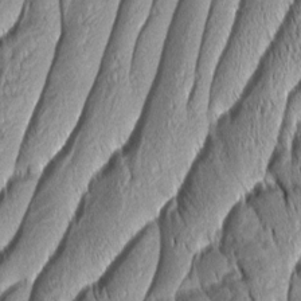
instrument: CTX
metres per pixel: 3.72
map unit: Aa
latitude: 7.4993
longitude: -129.6127
